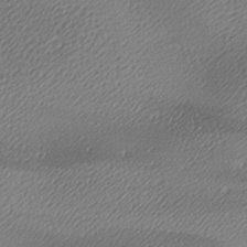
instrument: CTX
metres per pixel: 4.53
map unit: lAa
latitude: -10.1606
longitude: -126.9136
